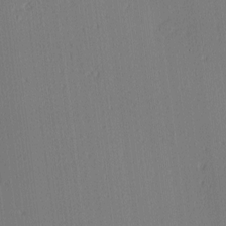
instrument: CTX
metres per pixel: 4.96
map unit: Ave
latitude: 2.7813
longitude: -115.0080
